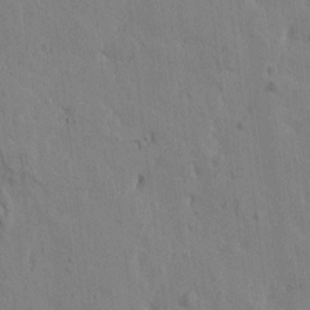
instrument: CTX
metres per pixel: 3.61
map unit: Htu
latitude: -2.2361
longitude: -175.6883
